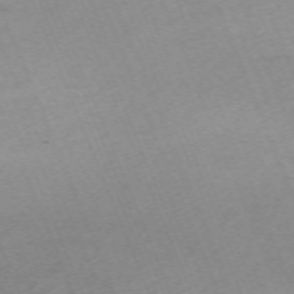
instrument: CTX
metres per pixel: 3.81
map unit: Nhu
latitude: -68.4062
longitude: 38.0850
